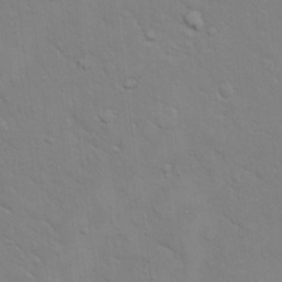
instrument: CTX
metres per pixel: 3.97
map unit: eHh
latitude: 16.1956
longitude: -66.4979
